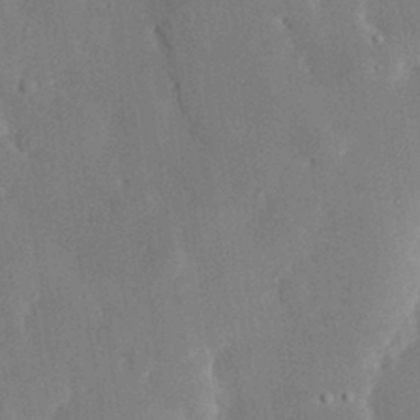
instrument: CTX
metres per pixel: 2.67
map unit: eHh
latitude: 29.6883
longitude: -81.0080
